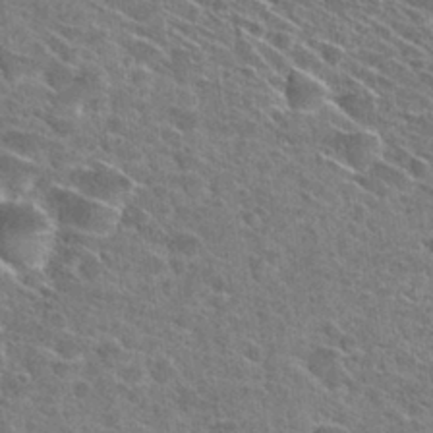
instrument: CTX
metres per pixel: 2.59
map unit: Hto
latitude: 28.6490
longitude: -45.2915
